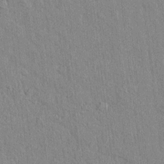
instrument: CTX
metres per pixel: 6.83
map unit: lAvf
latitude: 7.6316
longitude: 166.7085
